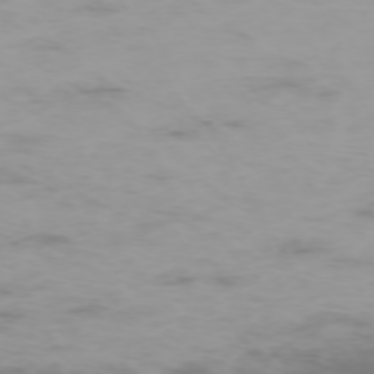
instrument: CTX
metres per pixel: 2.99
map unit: Hpe
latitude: -73.6533
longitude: 4.0850
